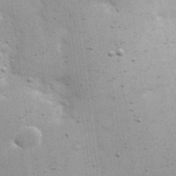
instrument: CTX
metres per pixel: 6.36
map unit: eHh
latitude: 21.5182
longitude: -67.2348
